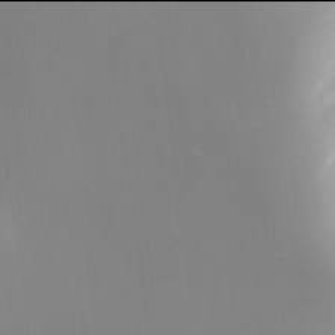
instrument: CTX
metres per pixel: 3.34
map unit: Nve
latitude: -22.0094
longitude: 107.0109
